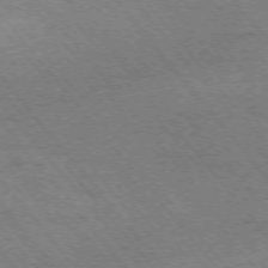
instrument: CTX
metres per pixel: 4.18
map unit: Hpe
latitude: -75.5211
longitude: -14.4412
